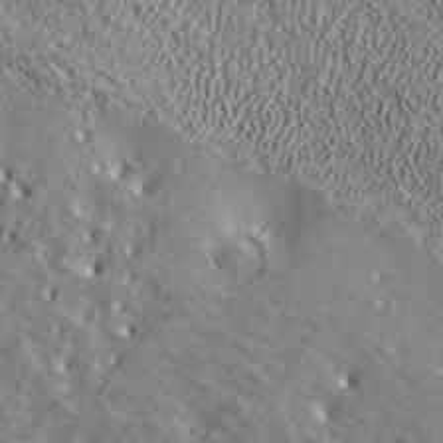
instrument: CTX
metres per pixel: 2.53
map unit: ANa
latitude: 39.2915
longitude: 18.3306
